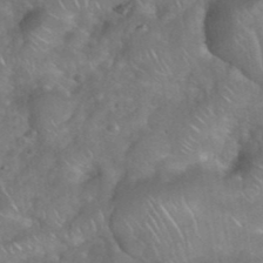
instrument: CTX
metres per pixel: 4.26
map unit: eHh
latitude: 39.1781
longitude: -58.7057
